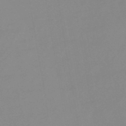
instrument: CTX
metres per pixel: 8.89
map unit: eHb
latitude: -49.8801
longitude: 73.6722
